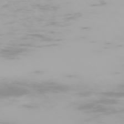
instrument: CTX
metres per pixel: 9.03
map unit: Hpe
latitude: -74.1795
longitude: 5.2187
